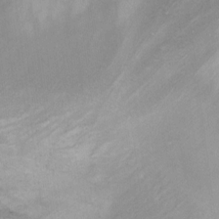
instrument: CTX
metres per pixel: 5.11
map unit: Hto
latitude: 6.9892
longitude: -36.1578
